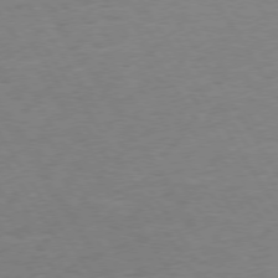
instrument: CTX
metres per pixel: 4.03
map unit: Hpe
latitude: 73.7639
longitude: -140.0633
